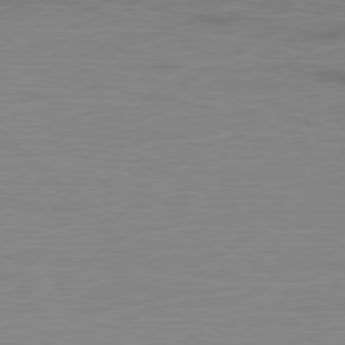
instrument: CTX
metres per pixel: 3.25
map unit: Ap
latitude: -79.0108
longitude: -69.8961
